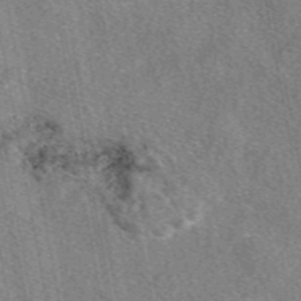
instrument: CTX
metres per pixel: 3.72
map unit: eAb
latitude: 48.8758
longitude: 111.6910
